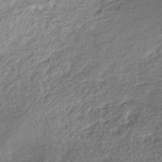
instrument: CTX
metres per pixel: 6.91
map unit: ANa
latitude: -38.5385
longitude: 97.7478
